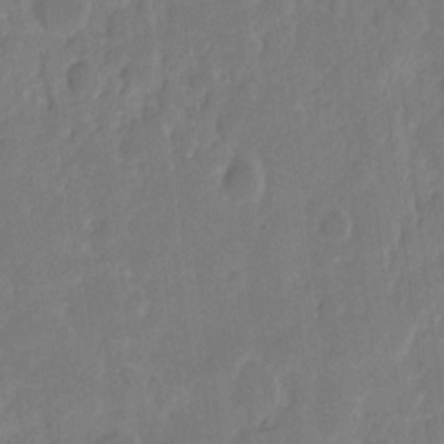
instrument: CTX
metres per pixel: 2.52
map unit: eHh
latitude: 8.2523
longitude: -65.6505
